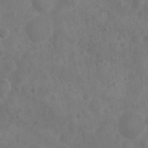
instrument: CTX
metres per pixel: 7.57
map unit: Nhu
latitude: 6.3467
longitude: -19.5182
